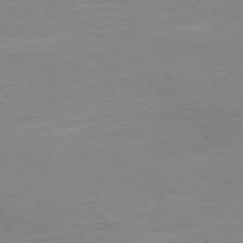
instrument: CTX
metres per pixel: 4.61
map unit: Ap
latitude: -77.8800
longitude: -87.3104
